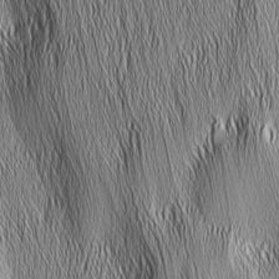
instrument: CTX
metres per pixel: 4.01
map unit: Nhu
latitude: -5.4265
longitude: -151.8772
